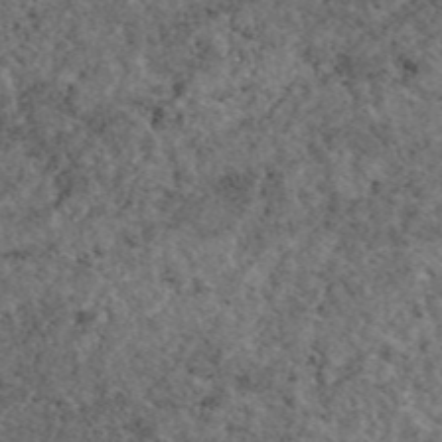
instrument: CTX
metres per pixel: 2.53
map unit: eAb
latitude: 45.6505
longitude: 113.3699
